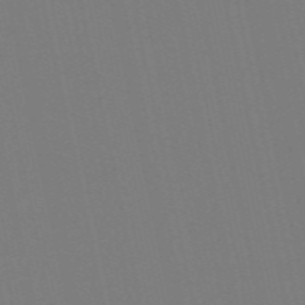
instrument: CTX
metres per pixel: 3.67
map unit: Nve
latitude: -58.1227
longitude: 60.5574
